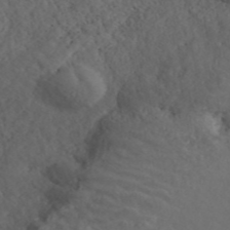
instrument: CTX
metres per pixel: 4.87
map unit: ANa
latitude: 42.9136
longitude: 28.8219
